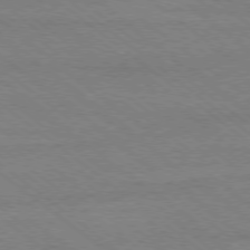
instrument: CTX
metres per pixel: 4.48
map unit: Ap
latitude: -79.0675
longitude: -83.8016
